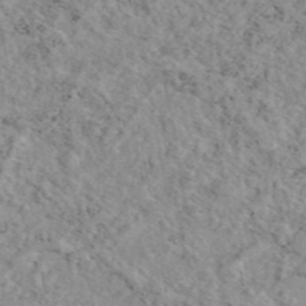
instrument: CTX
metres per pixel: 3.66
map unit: eAb
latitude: 45.4804
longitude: 112.6141
